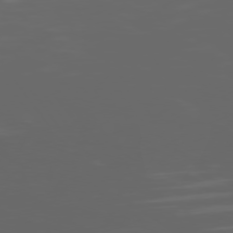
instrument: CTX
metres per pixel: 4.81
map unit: Hpe
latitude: 74.0633
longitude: -126.9514
